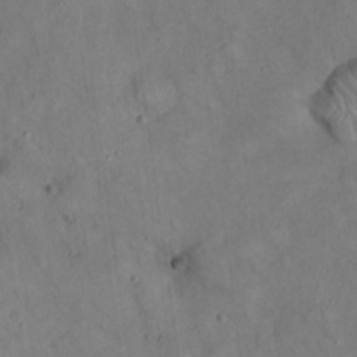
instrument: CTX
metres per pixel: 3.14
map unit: eHh
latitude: 20.8758
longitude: -59.9906
